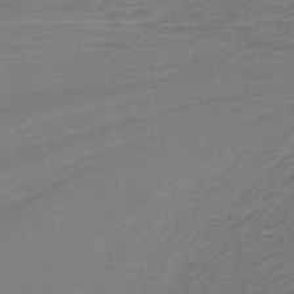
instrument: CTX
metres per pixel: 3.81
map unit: lHb
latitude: -42.9541
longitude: 53.1809
